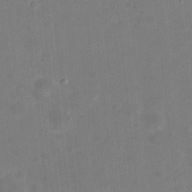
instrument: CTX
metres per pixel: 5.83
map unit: eHh
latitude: 21.7450
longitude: -63.3482
